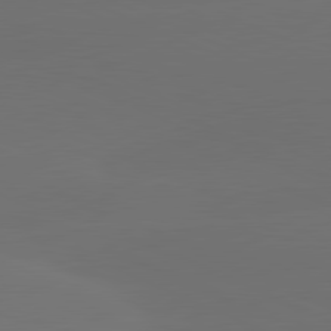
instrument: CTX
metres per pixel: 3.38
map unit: lApd
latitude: 81.3293
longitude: -147.5938
